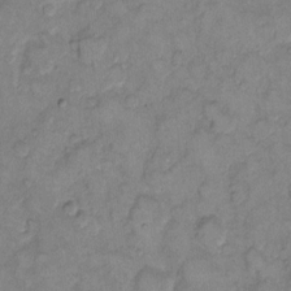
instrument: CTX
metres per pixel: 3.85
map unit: eHh
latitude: 10.2901
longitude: -64.2522
